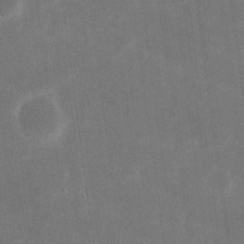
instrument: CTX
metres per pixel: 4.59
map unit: eHh
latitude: 20.2712
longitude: -70.0822
